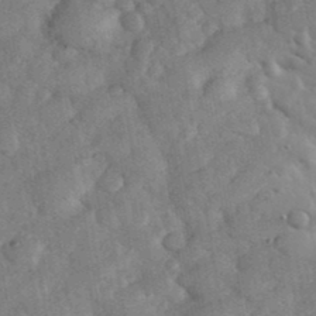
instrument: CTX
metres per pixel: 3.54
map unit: eHh
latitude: 37.2537
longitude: -67.5938
